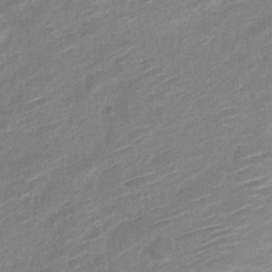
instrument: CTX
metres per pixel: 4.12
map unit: Nve
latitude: -19.2187
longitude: 108.7274
